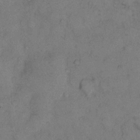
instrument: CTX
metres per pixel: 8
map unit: eHh
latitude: 12.7246
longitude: -62.9514
